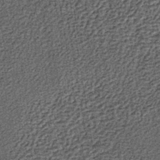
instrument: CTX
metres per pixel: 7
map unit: lHb
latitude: -39.8611
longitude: 64.4629
